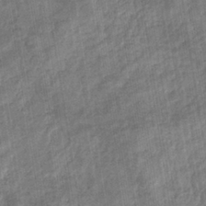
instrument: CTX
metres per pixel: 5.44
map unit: eHb
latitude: -37.7288
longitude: 79.8989
